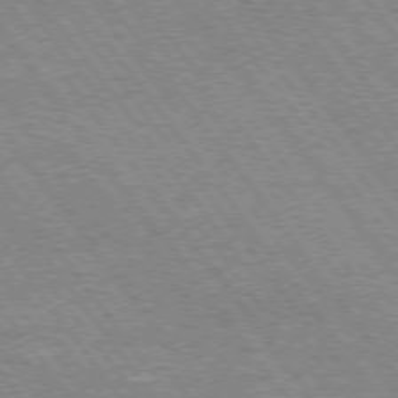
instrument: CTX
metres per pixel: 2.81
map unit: Hpe
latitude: 74.2712
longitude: -139.7450
